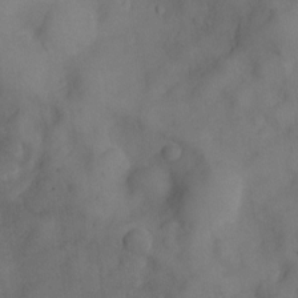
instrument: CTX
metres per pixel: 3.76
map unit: Nve
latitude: -26.3684
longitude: -148.0633
